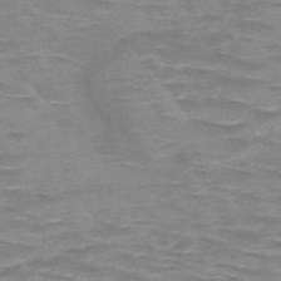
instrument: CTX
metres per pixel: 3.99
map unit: HNb
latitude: -48.4818
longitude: -49.0458
